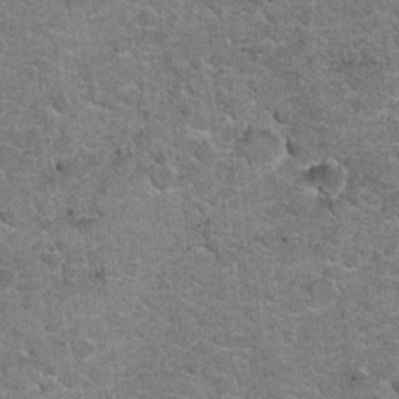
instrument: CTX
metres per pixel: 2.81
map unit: Hto
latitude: 20.6302
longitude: -48.6679
